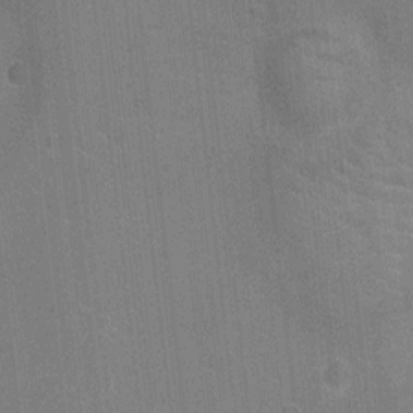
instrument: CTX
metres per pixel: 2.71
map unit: Ht
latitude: -4.0850
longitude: -17.5938
